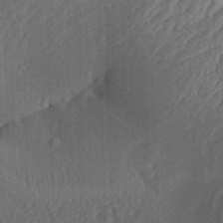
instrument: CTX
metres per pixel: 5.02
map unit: Aa
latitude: 28.8569
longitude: -138.7057
